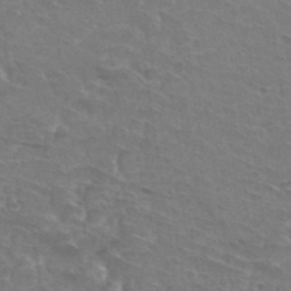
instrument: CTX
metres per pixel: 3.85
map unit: Hto
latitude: 33.1592
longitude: -45.6316
